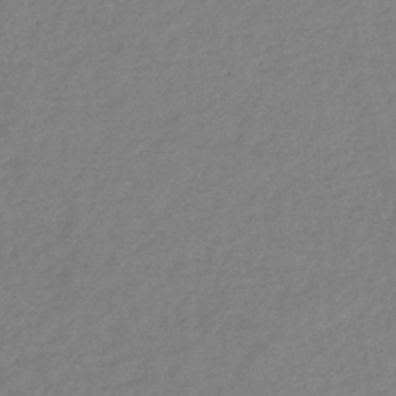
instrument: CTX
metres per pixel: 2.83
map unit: eHb
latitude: -37.4832
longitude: 76.4062
